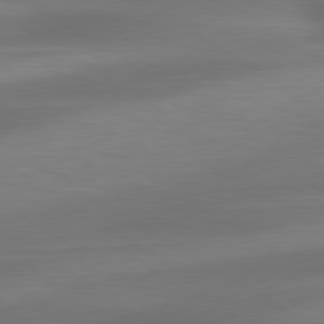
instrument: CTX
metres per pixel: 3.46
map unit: lApd
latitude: 79.7072
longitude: -87.8394
